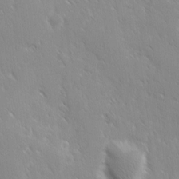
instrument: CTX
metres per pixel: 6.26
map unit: Ave
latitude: 9.3860
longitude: -104.0255
